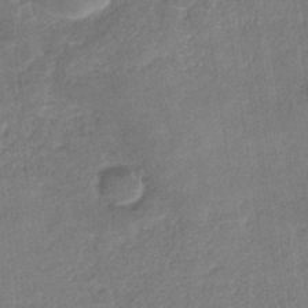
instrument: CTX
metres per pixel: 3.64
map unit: eHb
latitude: -34.5007
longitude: 74.6330
